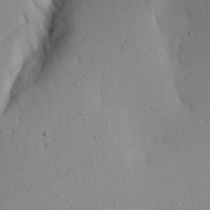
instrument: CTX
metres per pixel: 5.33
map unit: Aa
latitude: 21.0837
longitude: -143.8206
